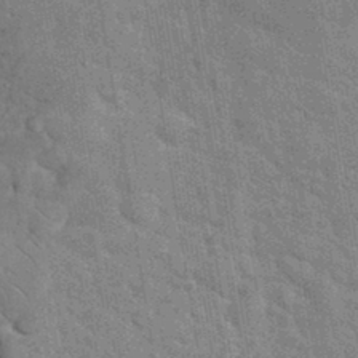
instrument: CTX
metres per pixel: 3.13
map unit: eHh
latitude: 36.1389
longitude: -65.9717
